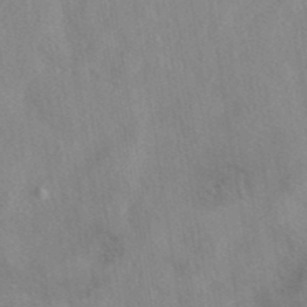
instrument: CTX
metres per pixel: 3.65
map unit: eAb
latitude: 40.1577
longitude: 108.8408
